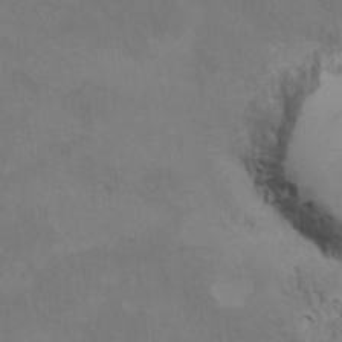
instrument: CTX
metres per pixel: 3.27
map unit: Ht
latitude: 10.4601
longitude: -32.9892
